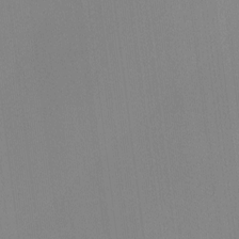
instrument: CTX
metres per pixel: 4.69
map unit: Hto
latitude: -11.3510
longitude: -38.3278
